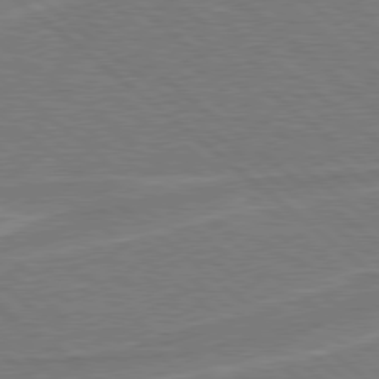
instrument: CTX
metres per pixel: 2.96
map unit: Hpe
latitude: 78.3656
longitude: -153.2726
